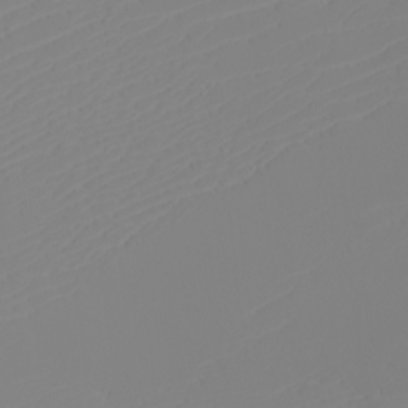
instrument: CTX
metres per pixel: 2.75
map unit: eHh
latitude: -5.9556
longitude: -85.7261
